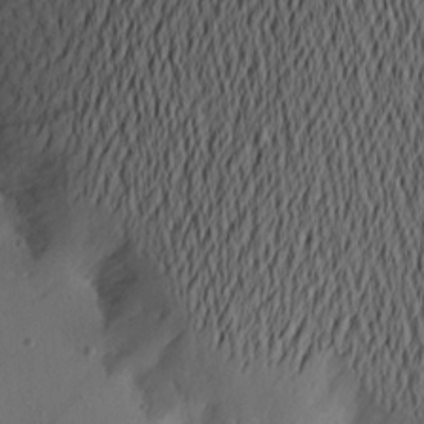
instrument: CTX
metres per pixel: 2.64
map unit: Aa
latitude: 20.3845
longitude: -145.9339
